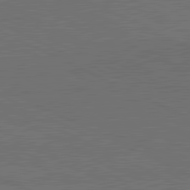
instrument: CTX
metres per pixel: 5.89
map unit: lApd
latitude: 81.5182
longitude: 149.1998
